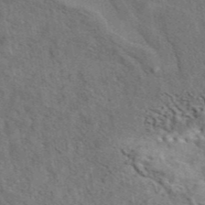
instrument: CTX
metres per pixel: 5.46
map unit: eAb
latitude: 43.5749
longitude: 110.3306
